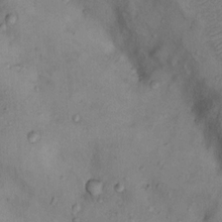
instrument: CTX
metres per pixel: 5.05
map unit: Nhu
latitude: 11.6316
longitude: -28.3089
